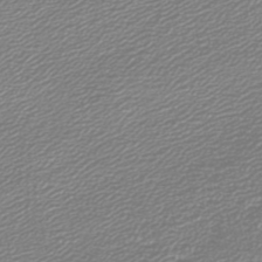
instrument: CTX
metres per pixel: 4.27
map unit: lHb
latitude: -46.7652
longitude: 60.3684
